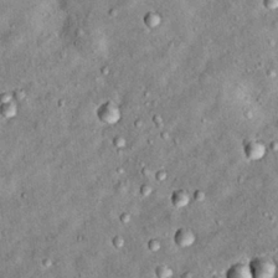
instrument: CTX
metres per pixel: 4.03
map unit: Hto
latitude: 14.3090
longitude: -35.1592
